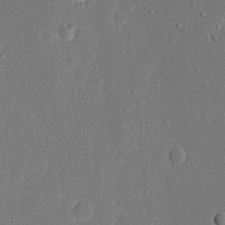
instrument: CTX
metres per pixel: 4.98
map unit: eHh
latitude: 15.3482
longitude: -69.9528
